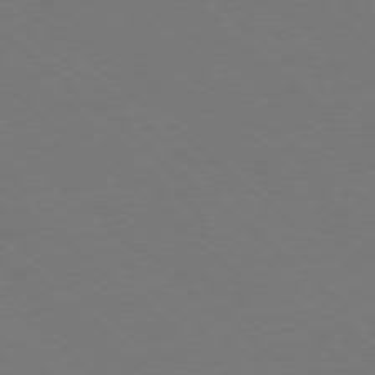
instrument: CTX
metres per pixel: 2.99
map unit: Ap
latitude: -78.2550
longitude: -84.2901
